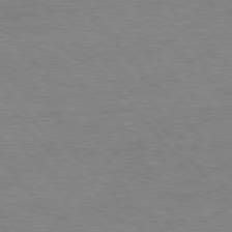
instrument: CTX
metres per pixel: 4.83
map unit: Hpe
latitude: 76.0444
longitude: -157.3292
